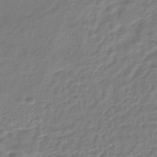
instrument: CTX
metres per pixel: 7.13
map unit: HNhu
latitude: -45.0486
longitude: 102.7463
